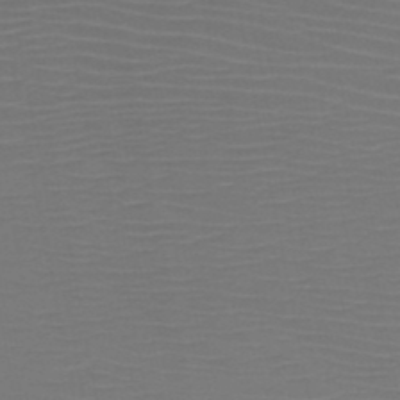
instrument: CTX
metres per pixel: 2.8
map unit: HNb
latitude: -48.8786
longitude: -44.5168
